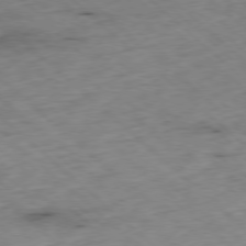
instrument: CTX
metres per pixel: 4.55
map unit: Ap
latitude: -78.3684
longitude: -60.6112
